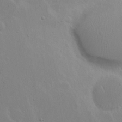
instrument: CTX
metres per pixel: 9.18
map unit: eHh
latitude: 19.7260
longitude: -72.2334
